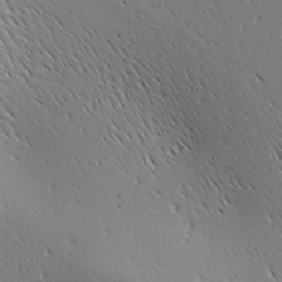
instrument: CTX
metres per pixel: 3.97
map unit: Ave
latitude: 1.8394
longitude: -115.2536
